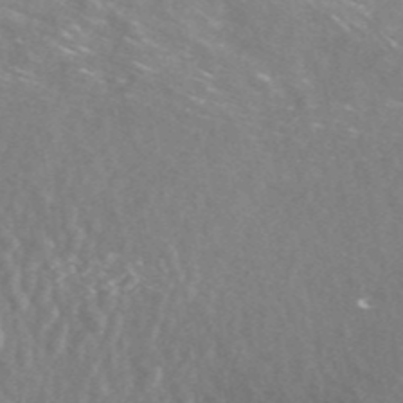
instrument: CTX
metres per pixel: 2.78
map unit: ANa
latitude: 42.8380
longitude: 25.5777
